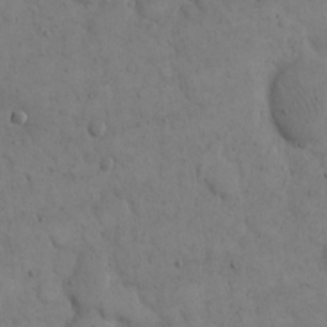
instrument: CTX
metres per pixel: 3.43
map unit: eHh
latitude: 14.4412
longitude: -67.1592
